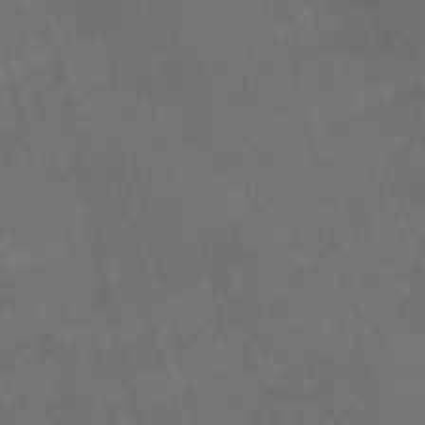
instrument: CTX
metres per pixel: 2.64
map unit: lHb
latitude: -47.7477
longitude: 76.3306
